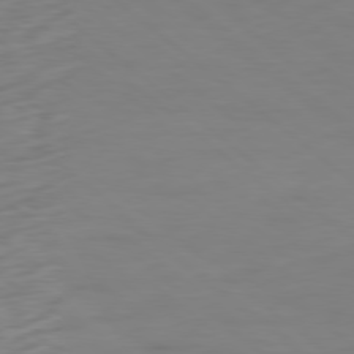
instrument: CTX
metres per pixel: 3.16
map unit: Ap
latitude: -80.0283
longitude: -69.1781
